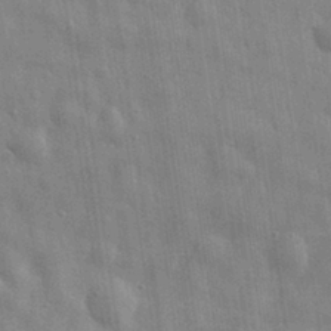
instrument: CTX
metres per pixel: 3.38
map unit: eHh
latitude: 29.6883
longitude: -75.0458
